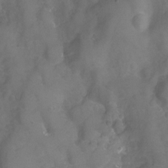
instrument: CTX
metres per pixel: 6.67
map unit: Hto
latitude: -3.0108
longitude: -33.8583
